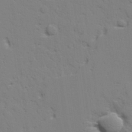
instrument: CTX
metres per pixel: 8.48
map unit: lAvf
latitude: 25.0647
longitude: -109.6127
